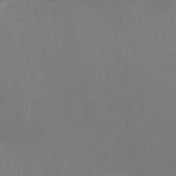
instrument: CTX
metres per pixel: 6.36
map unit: Ht
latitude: -1.1432
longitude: -18.5356
